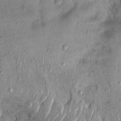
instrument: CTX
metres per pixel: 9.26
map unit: Nhu
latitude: 22.2522
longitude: -71.2348
